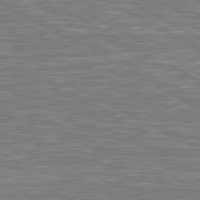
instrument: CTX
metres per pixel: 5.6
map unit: lApd
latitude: 80.8758
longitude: -172.9513
